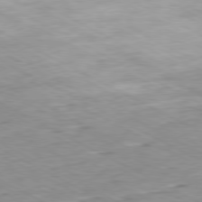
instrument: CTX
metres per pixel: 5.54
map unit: Ap
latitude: -80.6330
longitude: -80.3845
